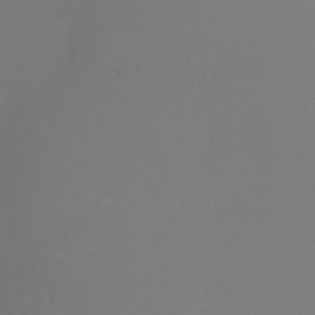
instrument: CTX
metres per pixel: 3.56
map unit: Nhu
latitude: -26.0283
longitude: -72.2523
